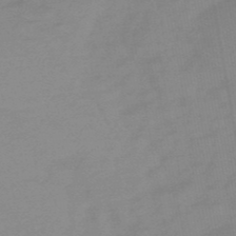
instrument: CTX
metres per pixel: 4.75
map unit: HNb
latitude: -50.0283
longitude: -39.0080
